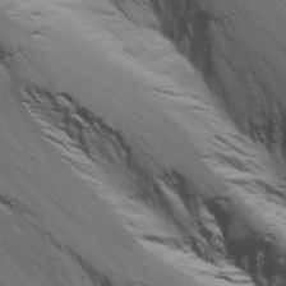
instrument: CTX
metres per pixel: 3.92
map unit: Ave
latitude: 23.0647
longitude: -132.1011
